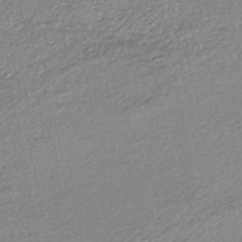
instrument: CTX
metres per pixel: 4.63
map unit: HNhu
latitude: -46.8030
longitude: 102.8030
